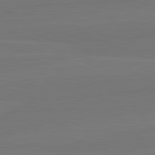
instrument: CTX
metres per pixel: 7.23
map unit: lApd
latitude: 82.4978
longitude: 164.1417
